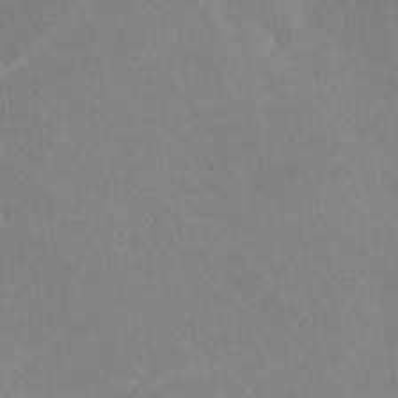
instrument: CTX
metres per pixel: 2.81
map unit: lHvf
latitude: -10.6141
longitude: -102.4223
